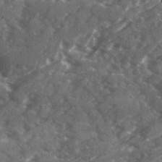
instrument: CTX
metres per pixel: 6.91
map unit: Ave
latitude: 18.9324
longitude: -130.3846
